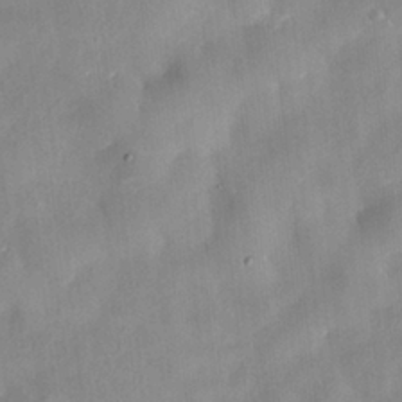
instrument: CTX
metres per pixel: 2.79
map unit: HNhu
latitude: 0.6679
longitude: -4.4601
